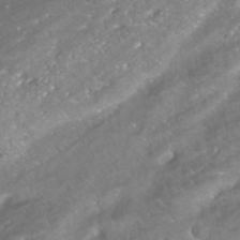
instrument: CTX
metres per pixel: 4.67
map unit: HNhu
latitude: -42.1605
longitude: 103.1620
